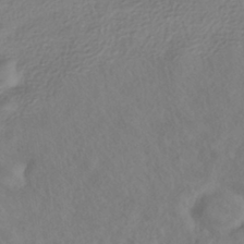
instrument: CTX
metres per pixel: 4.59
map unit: HNhu
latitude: -40.2739
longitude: 104.5384
